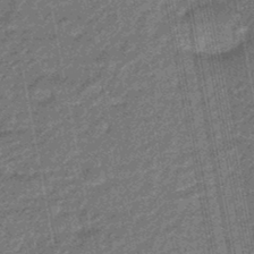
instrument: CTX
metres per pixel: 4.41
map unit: eHb
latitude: -45.6722
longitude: 89.0864
